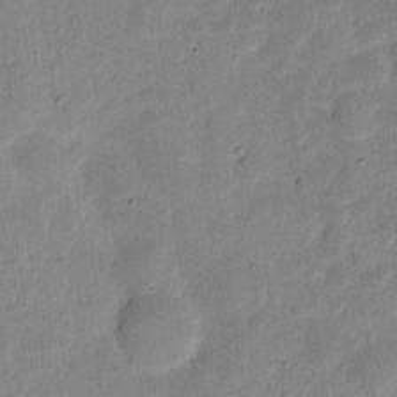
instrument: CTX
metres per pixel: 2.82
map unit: eHh
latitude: 5.0647
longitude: -71.0458
